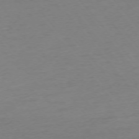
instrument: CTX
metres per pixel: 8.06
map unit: Ap
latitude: -75.2943
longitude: -71.4804
